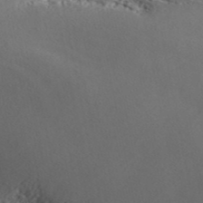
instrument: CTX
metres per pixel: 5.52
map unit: ANa
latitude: 41.9339
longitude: 55.1998
